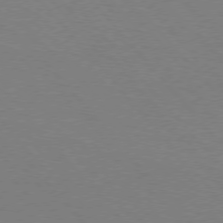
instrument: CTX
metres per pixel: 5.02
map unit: Hpe
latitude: 75.5560
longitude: -145.5938
